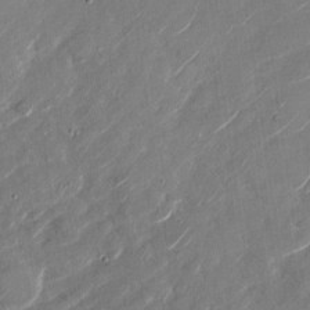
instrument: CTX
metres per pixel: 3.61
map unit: Nhu
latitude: -28.8030
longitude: -72.9136
